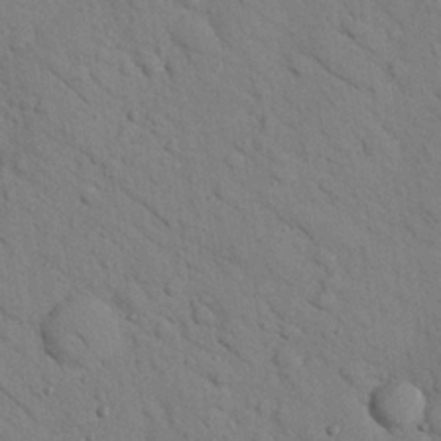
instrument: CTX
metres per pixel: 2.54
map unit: Nhu
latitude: 24.3845
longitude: -74.4412
